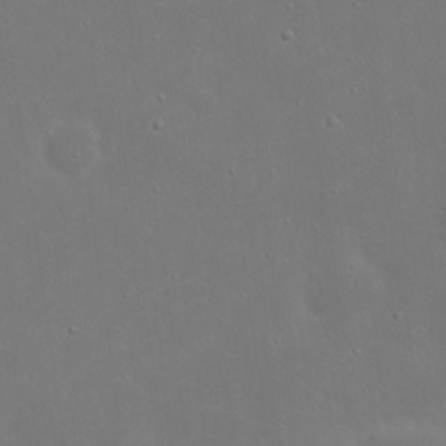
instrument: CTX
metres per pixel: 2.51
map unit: eHh
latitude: 19.4237
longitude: -72.0822
